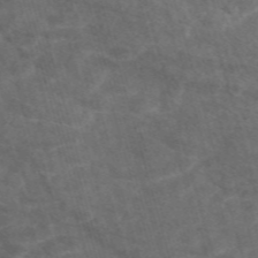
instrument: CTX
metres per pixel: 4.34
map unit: eAb
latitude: 47.7450
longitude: 117.7477
